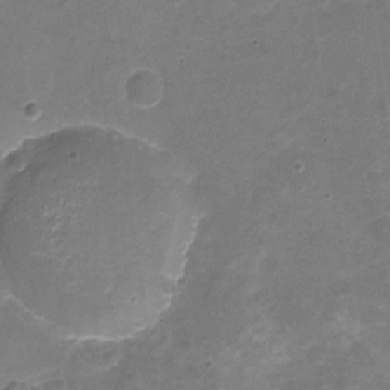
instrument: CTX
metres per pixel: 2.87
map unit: Nhu
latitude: -17.9178
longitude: -56.5167
